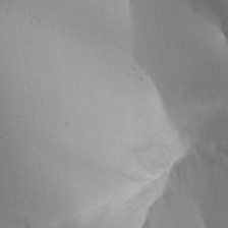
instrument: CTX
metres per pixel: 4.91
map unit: Aa
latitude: 27.1403
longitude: -128.9325
